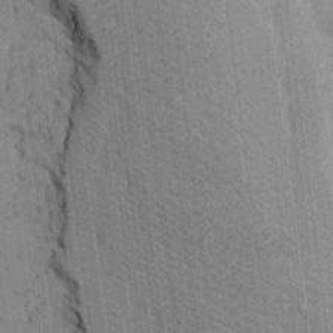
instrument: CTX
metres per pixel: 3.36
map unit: Htu
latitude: -7.8989
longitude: 176.3684
